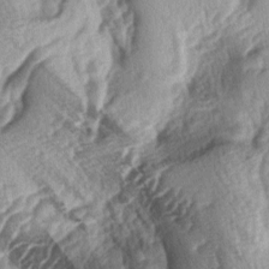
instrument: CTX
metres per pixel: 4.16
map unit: lAa
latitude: -4.6140
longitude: -124.7435
